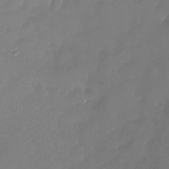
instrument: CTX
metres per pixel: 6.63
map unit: Nhu
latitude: -13.7856
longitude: -69.7639
